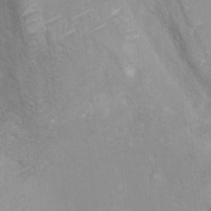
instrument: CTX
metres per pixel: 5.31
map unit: Ht
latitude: 3.9528
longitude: -27.9717
